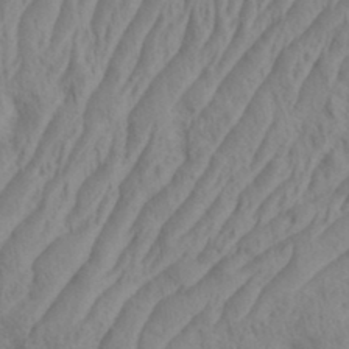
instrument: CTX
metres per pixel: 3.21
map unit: eHh
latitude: 35.5938
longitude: -137.8584
